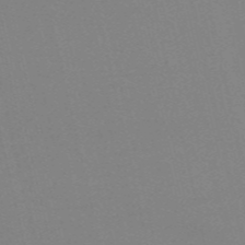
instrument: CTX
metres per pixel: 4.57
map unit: HNb
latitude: -55.6155
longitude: -41.8394
